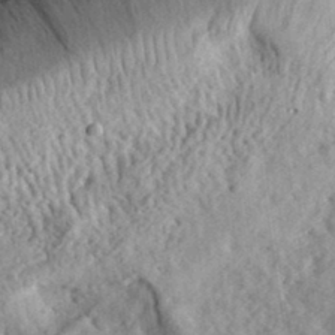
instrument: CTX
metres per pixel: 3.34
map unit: eHh
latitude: 34.4034
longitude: -78.7624
